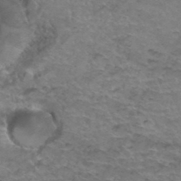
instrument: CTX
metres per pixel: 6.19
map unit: Hto
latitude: 36.9892
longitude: -41.9150
